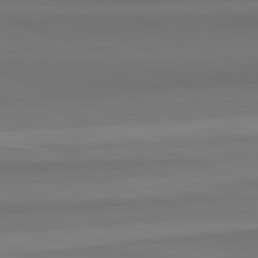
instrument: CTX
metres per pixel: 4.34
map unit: lApd
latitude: 82.5356
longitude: 177.0298
